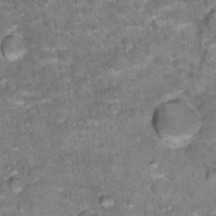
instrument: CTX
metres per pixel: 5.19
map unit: Hto
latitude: 17.3293
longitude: -36.7435
